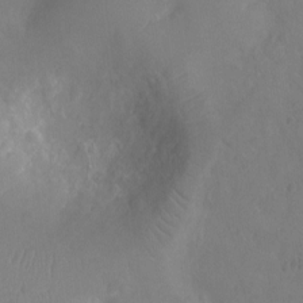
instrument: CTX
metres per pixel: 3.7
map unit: Nhu
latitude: -11.0864
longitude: -21.6505
